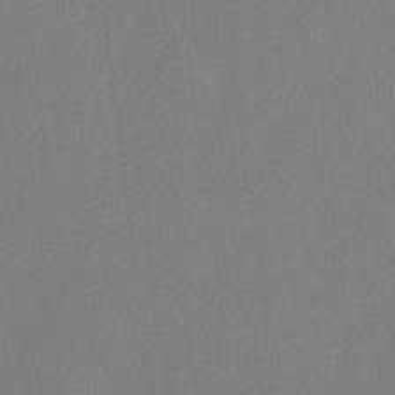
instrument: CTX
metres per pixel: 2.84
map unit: lAvf
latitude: -8.1795
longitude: -112.8569
